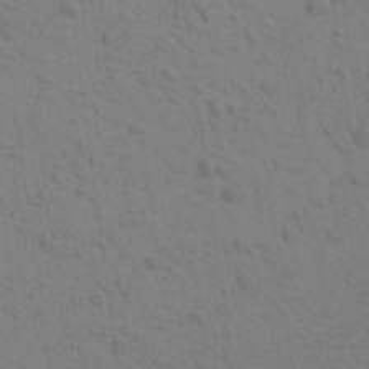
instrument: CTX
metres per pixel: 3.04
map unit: Aa
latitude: 22.8569
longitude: -148.4223
